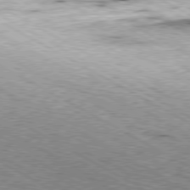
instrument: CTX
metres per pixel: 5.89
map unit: Ap
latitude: -80.6519
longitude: -50.6112
